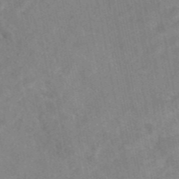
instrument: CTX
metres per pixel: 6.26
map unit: eAb
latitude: 47.2915
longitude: 112.9731
